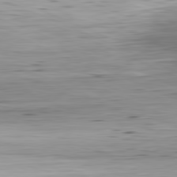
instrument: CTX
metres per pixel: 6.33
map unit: Ap
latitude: -82.1417
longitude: -76.4034
